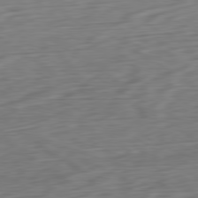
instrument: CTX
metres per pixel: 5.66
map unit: Ap
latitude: -80.6519
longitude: -69.1970
